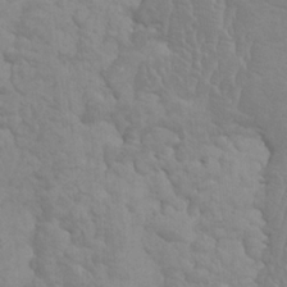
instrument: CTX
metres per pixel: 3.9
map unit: HNhu
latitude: -0.5952
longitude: 1.5966
